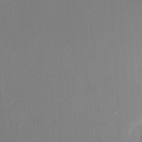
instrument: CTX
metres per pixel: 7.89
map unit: eHh
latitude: -3.6721
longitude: -79.9528
